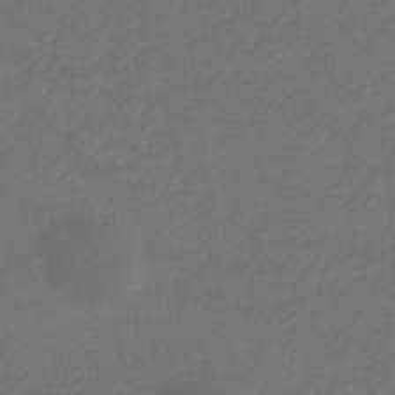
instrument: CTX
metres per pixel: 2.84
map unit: eHb
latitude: -32.2929
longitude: 70.2740
